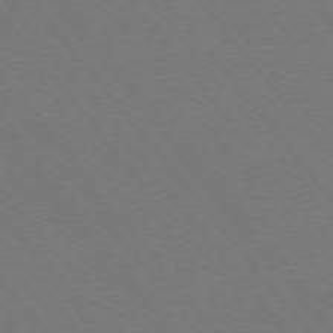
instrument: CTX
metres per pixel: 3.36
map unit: Ap
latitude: -75.8990
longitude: -74.6868
